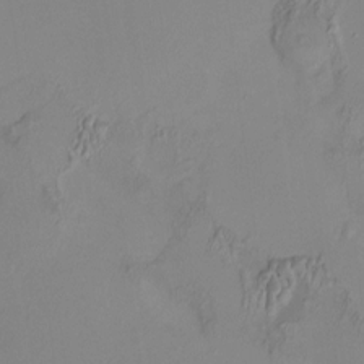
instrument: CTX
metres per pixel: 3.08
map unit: HNhu
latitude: 7.4237
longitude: 11.0487
